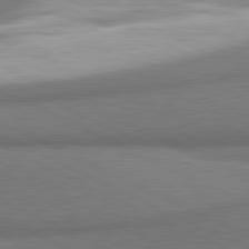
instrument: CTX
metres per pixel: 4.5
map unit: lApd
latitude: 81.2726
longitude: 164.6330
